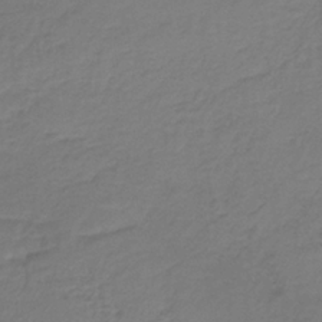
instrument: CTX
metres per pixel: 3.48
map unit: lHb
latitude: -34.5196
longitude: 60.9731
